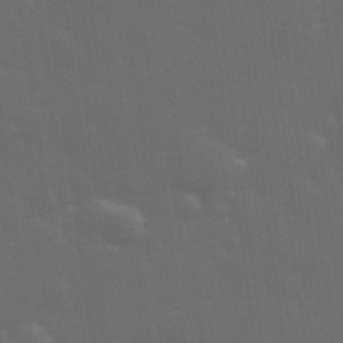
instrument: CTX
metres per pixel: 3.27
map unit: Hve
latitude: 27.2726
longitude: 146.4629
